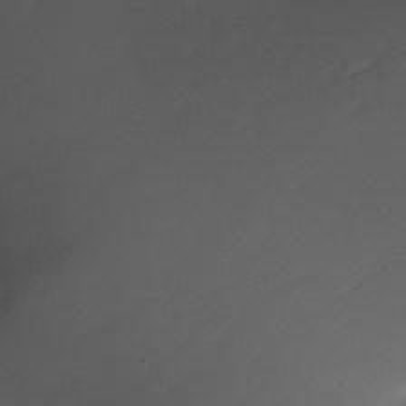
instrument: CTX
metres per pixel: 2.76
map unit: Nhu
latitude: -23.1809
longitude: -71.7072
